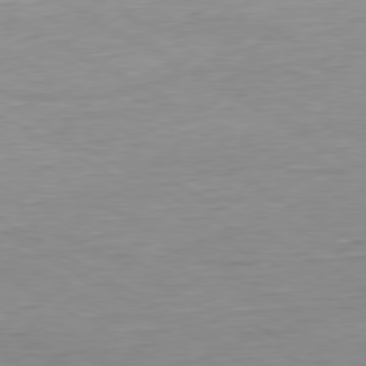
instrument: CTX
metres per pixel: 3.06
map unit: Hpe
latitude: -80.3684
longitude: 20.7841
